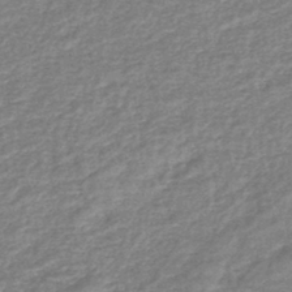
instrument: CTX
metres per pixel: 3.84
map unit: eHb
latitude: -43.4076
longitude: 83.8422
